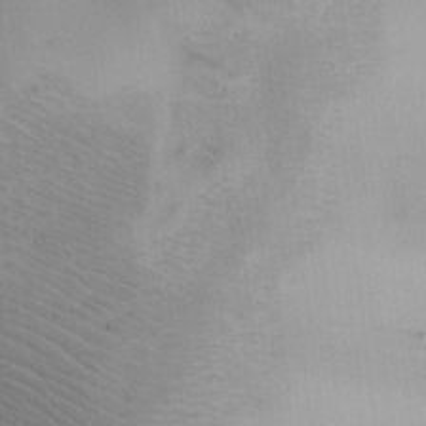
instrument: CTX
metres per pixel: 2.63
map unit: HNhu
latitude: 7.4048
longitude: -0.5734
